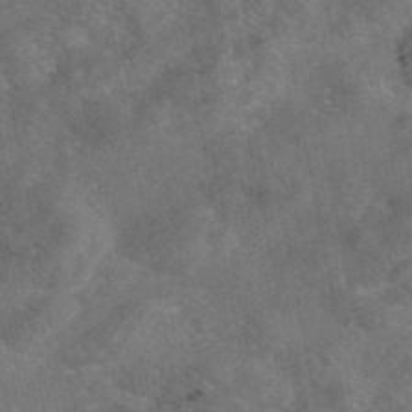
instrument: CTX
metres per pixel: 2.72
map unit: eAb
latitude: 46.8758
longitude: 127.3131
